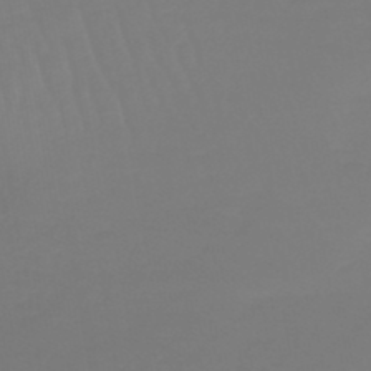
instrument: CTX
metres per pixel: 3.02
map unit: lHb
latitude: -45.8233
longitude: 72.1228
